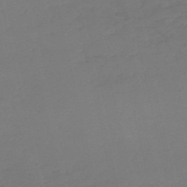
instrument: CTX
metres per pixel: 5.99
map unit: HNb
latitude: -55.7478
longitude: -42.7624
